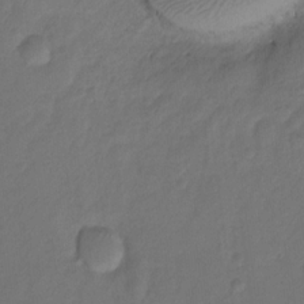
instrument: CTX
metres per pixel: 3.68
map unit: Hto
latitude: -7.7855
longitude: -39.2915
